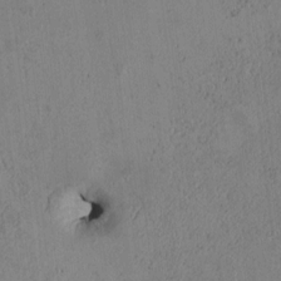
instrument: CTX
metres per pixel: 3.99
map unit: Htu
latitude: 2.9324
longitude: 148.8975
